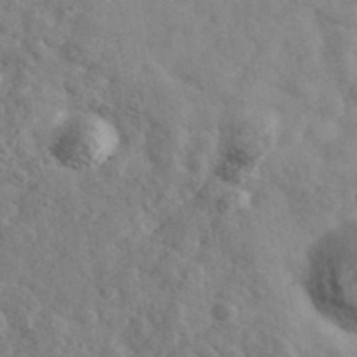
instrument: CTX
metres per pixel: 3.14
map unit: Ave
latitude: 39.9717
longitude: -107.7639
